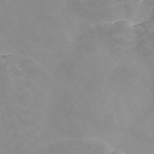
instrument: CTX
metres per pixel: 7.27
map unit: Nve
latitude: -57.5210
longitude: 58.5006
